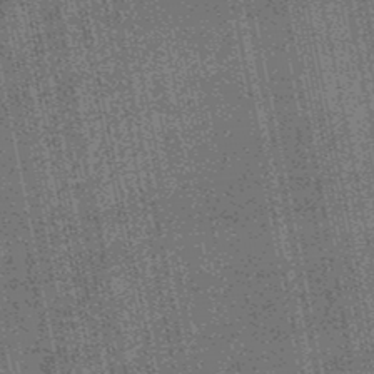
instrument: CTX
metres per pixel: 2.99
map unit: HNb
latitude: -49.0109
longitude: -38.1767
